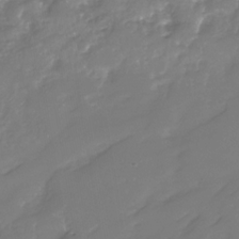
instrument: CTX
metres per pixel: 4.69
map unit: Nhu
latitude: -30.1983
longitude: -63.8584
